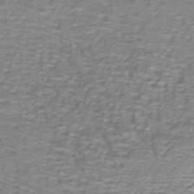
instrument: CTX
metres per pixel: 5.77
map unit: lHb
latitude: -40.1417
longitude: 59.2564
